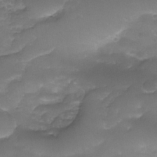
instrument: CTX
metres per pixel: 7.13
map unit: Nhe
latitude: -34.5952
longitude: -146.5357
